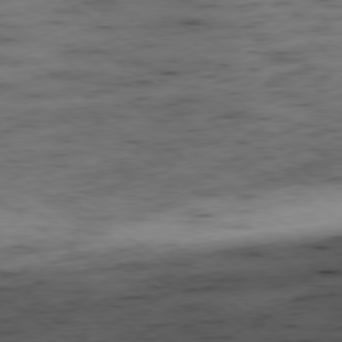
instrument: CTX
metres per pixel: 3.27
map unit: Hpe
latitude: -79.1998
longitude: 12.8786
